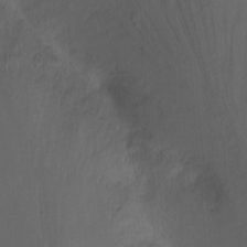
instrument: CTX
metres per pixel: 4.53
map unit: Nhu
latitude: -13.0487
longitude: -41.7449
